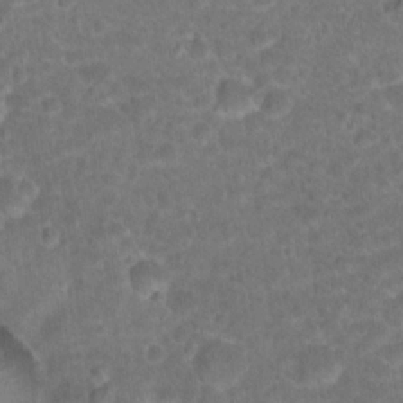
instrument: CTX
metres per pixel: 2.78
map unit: Hto
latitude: 18.2522
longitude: -40.4601
